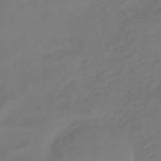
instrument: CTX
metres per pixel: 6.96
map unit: HNhu
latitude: -47.1431
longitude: 89.8233
